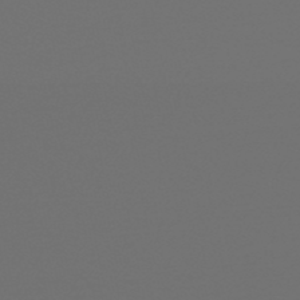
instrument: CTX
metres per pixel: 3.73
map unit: HNb
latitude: -47.3320
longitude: 56.3306
